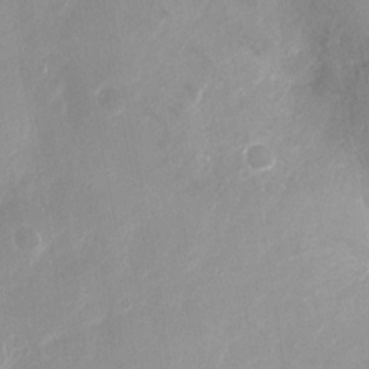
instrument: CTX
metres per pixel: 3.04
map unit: Nhu
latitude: -12.9920
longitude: -39.1214
